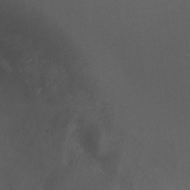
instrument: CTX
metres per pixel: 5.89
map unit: Ht
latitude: 0.2333
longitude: -37.7828
